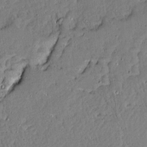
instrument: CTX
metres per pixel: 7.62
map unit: Aa
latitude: 13.4804
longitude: -139.7639
